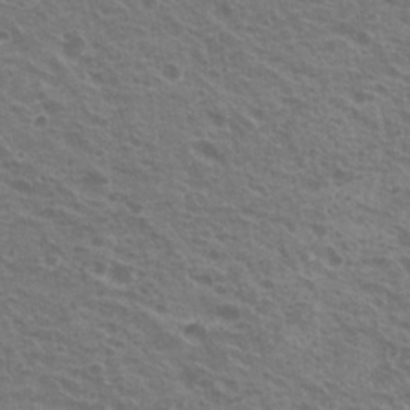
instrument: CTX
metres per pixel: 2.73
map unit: Nhu
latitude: 21.4427
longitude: -31.0270
